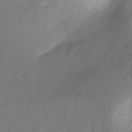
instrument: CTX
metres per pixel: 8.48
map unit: lAvf
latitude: 9.1403
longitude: 167.0486
